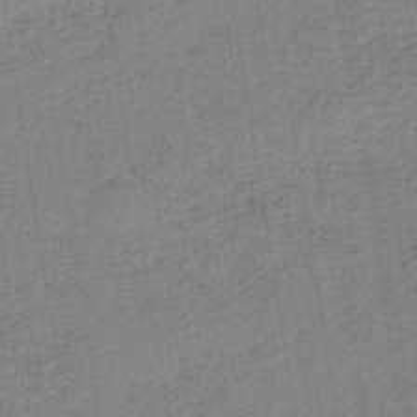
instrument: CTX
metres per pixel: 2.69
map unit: HNb
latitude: -38.5574
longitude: 50.3495
